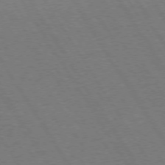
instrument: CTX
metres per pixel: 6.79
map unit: Hpe
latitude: 73.4049
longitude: -123.7450
